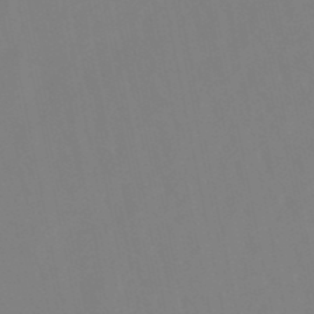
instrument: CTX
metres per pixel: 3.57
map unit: lHb
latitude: -49.2943
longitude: 70.1984
